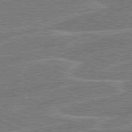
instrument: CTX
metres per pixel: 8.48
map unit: lApd
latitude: 81.1025
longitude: 122.5763
